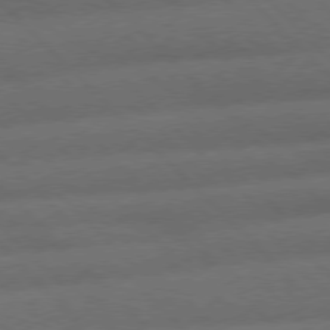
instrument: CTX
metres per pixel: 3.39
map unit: Hpe
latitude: 76.8380
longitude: -156.4223
